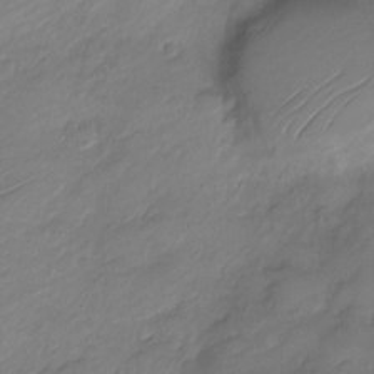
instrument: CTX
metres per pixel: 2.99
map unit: Nve
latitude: -17.3699
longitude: 106.5763
